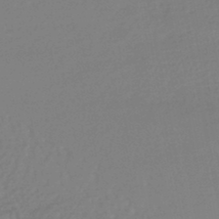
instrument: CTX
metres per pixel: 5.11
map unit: eHb
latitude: -45.9178
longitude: 84.3873
